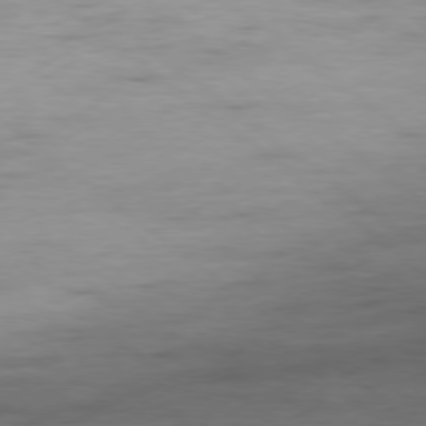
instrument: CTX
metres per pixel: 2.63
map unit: Ap
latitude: -78.9352
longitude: -78.3845
